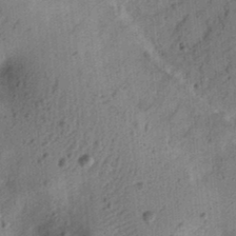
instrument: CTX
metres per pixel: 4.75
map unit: Ht
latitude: 13.7072
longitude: -74.5924
